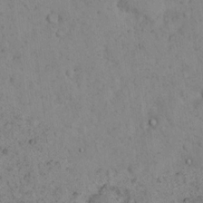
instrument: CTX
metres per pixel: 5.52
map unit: eHh
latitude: 16.0633
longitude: -63.4238
